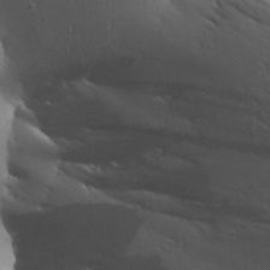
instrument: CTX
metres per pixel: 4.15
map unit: Aa
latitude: 26.2145
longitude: -144.3278
